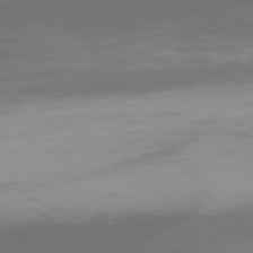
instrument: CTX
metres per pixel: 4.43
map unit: Hpe
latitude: 76.1577
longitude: -141.8583
